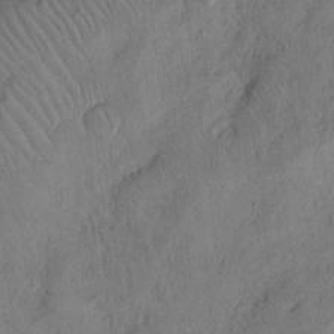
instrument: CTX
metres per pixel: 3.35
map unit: Hto
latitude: 13.8395
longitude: -59.8583
